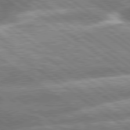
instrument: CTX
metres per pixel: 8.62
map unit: lApd
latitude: 79.6694
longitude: -158.9703
